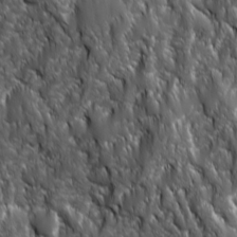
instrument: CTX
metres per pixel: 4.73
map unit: Ave
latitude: 15.8773
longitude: -133.4993
